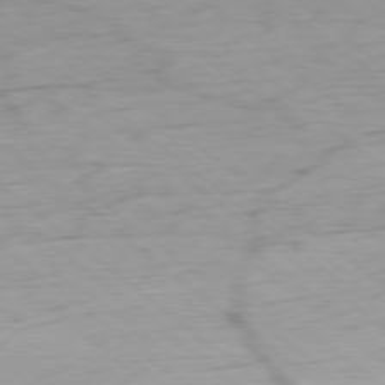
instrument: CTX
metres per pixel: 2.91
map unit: Ap
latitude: -78.5384
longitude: -78.3090
